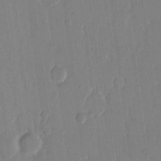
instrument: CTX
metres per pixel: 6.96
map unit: eHh
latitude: 13.8017
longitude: -69.5182
